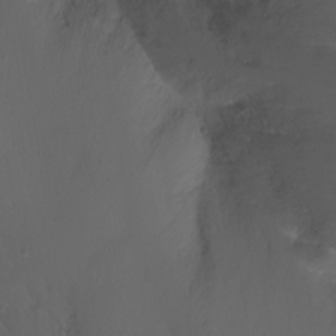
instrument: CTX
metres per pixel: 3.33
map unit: Nhu
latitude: -11.2754
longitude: -65.8772
